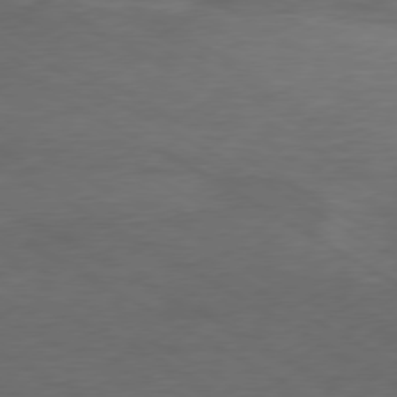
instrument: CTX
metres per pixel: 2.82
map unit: Ap
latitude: -76.8975
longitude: -75.8394
